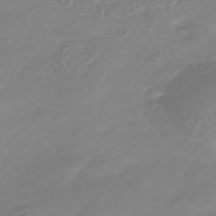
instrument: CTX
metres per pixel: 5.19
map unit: Nhu
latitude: -41.4265
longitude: -84.4601
